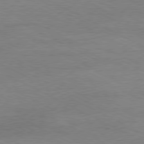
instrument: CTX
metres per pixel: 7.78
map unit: Ap
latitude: -80.7274
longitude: -85.7450
